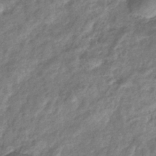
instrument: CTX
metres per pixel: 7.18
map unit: eHb
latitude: -39.7856
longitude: 81.2754
